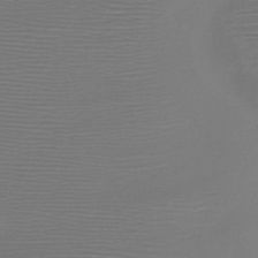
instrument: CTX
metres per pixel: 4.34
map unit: HNb
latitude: -47.6155
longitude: -41.7638
